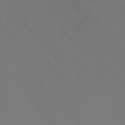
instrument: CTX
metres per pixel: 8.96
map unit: Nhu
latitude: -5.0297
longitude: -91.5182
